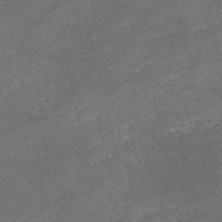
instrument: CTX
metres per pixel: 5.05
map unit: HNb
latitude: -52.1039
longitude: -40.5167
